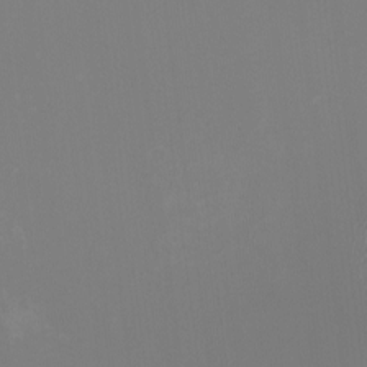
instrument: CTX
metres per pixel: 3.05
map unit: HNhu
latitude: -1.5022
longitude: -5.8583
